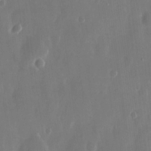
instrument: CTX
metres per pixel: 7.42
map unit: eHh
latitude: 13.5371
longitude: -72.0444
